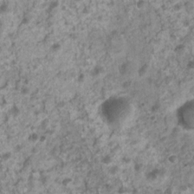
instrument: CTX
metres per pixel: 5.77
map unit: Nhu
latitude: 4.6868
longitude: -18.0633
